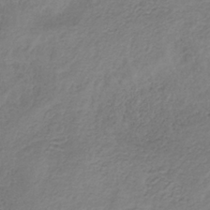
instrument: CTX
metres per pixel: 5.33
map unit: HNb
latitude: -33.2754
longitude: 56.2361
